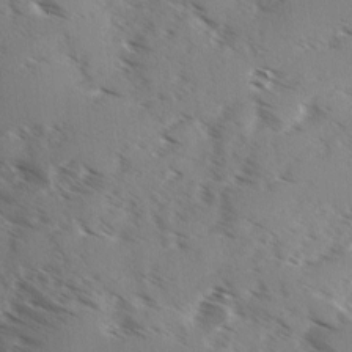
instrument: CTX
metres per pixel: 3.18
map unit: Ave
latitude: 0.9513
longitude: -110.9136
